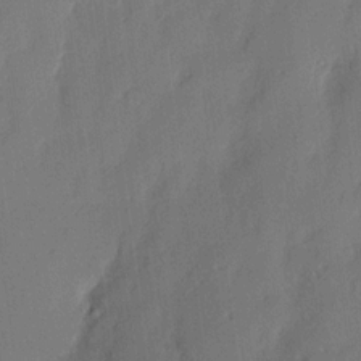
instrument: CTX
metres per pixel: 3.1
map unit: eHh
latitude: 4.1200
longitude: -76.8947
